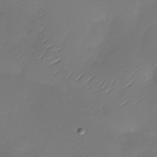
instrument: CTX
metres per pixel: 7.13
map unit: Nhu
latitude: -28.6896
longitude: -60.4979
